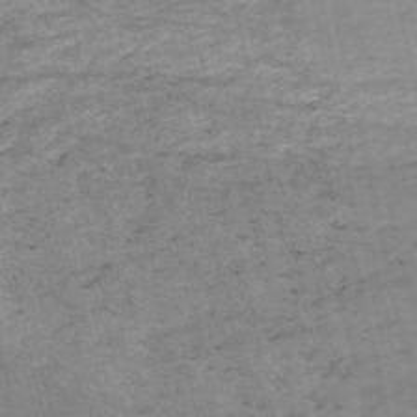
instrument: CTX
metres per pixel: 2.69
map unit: HNb
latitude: -54.1228
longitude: -46.1389
